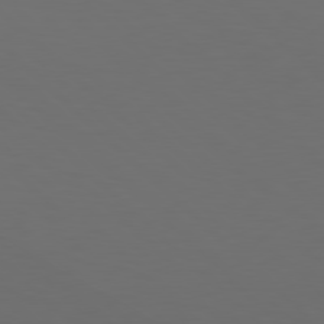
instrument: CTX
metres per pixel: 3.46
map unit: Hpe
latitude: 78.1200
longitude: -175.3482
